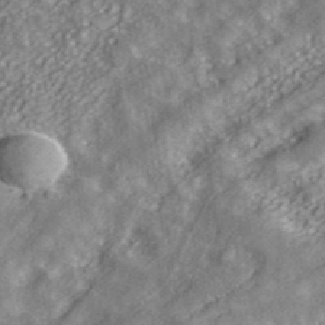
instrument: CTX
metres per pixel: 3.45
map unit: ANa
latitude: 39.8961
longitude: 34.1039
